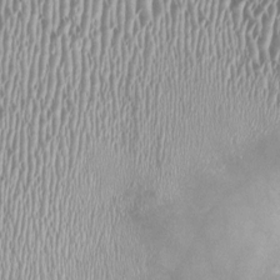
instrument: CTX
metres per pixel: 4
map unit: HNhu
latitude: -1.3321
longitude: -0.2900
